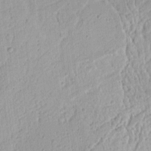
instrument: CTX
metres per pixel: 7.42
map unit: Ht
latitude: 8.9514
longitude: -75.0458
